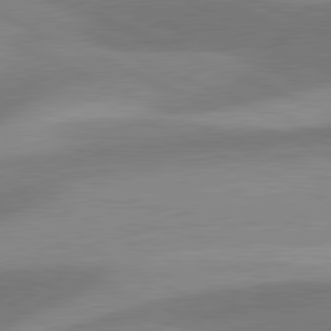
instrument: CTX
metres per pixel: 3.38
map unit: lApd
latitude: 81.2159
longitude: 125.2187
